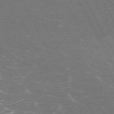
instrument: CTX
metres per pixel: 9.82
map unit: Hpe
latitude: -71.6344
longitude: 9.1242
